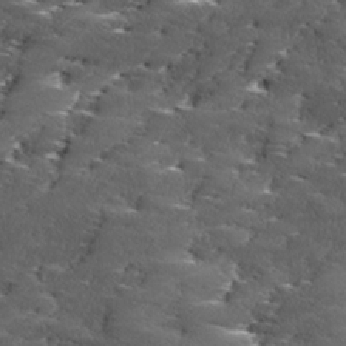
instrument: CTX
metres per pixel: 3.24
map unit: Ave
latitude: 17.1214
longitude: -136.7435
